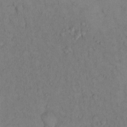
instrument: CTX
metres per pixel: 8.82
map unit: eHh
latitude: 13.7639
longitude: -61.9717
